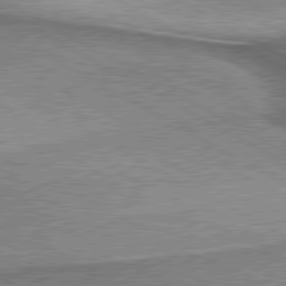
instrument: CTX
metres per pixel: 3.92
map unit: lApd
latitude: 79.9906
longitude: 167.8989
